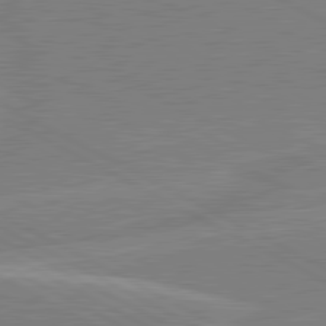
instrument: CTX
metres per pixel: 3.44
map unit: lApd
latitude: 80.8569
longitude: -124.1388
